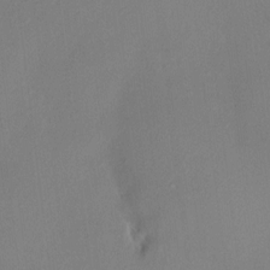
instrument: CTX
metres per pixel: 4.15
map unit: HNhu
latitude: 7.1781
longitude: 1.3699
